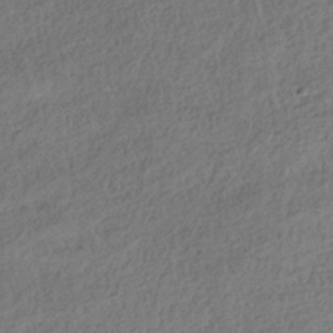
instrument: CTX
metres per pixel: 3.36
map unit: HNhu
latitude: -39.7856
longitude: 102.9164
